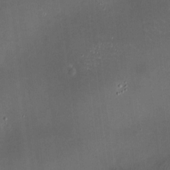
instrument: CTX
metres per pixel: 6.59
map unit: HNhu
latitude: 10.7057
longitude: 11.3321
